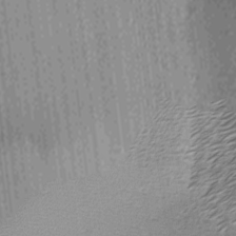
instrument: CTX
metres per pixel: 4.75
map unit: Ave
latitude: -7.4643
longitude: -123.4237
